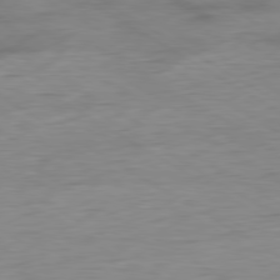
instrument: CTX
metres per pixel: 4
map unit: Hpe
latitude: -80.3118
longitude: 24.0283
